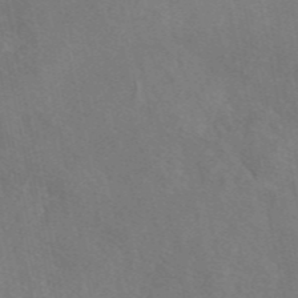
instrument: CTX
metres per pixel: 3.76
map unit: eAb
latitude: 46.3279
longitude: 110.4440
